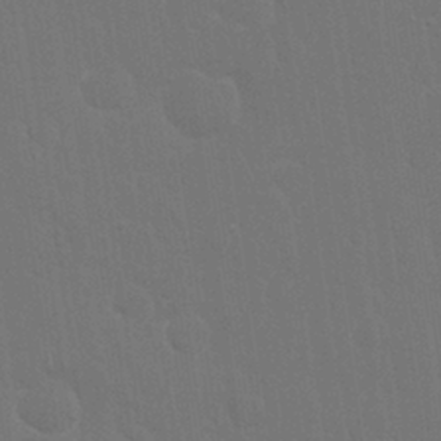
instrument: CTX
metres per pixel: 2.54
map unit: Nhu
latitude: 28.8569
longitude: -64.4790
